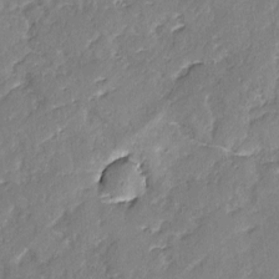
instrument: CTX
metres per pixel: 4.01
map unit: lAvf
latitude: -2.5006
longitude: -105.4616
